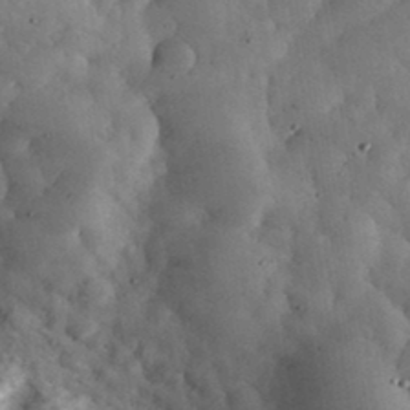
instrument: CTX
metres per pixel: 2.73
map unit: eHh
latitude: 34.3656
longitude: -68.7624
